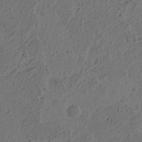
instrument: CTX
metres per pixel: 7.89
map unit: eHh
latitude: 3.2348
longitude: -78.5735
